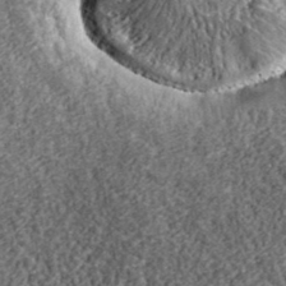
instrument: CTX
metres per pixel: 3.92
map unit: lHvf
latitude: 38.4223
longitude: -89.5560
